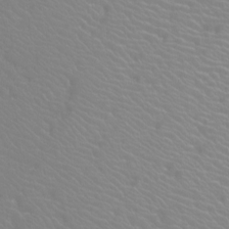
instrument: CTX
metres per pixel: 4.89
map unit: Htu
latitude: -12.2173
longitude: -71.4048
